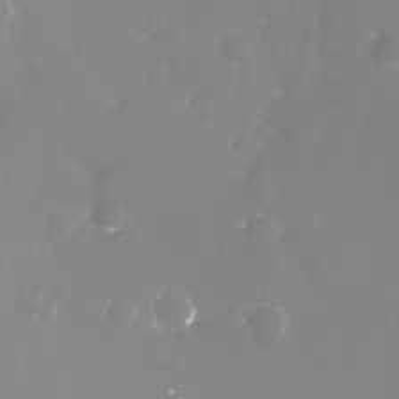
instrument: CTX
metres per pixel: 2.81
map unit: Nhe
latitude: -33.4077
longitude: -88.5546
